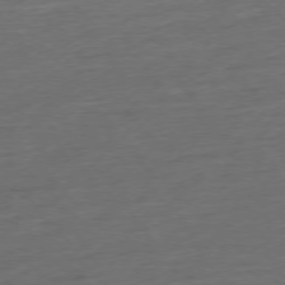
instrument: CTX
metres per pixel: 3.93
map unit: Hpe
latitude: -76.8597
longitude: -13.7828
